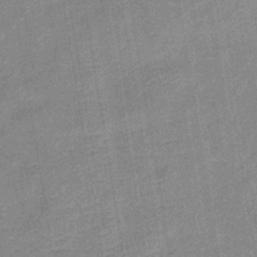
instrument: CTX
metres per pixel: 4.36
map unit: lHb
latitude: -36.8408
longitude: 73.8611
